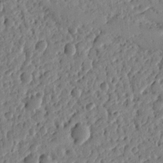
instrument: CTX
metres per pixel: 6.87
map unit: Ht
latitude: 10.5924
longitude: -77.8016
